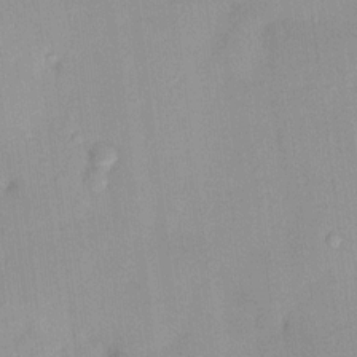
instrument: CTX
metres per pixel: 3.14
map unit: HNhu
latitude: 13.8961
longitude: 12.7274
